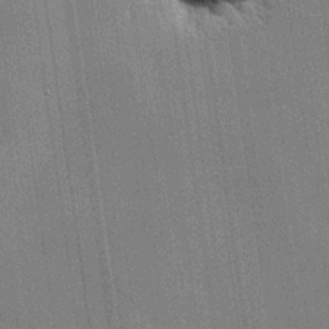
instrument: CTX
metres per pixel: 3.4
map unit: lHvf
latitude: 20.5735
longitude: 142.8785
